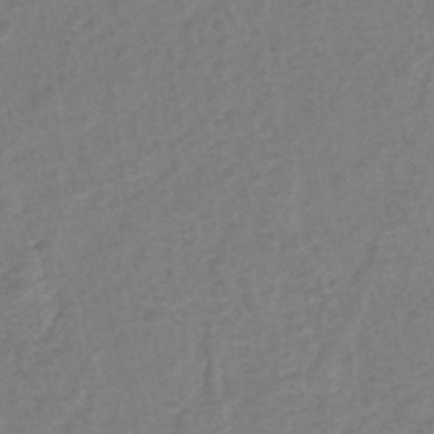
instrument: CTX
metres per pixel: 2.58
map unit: eHh
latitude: -40.1983
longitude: -28.9325
